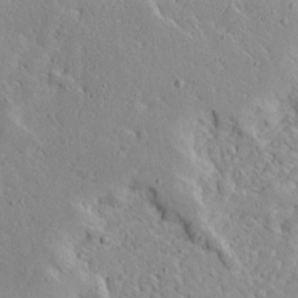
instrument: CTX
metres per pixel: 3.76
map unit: Ave
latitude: 14.0633
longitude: -139.6316
